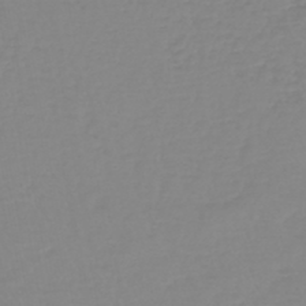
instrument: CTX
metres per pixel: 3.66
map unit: HNb
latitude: -44.9920
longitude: 54.6141
